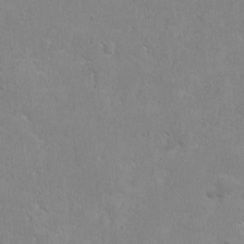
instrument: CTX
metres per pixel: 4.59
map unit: eHh
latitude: 2.3845
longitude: -77.8394
